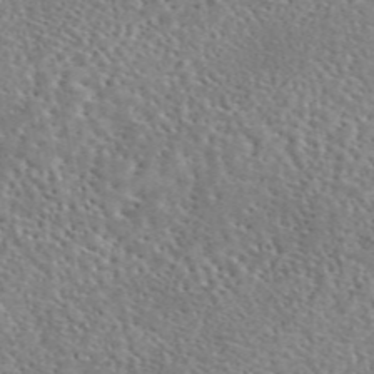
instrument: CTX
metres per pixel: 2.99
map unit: eAb
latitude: 45.3481
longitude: 111.5966
